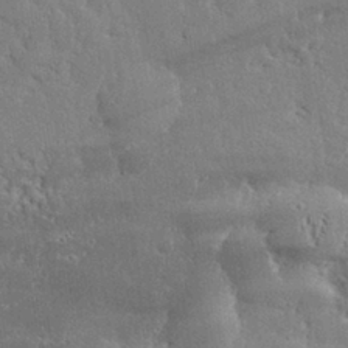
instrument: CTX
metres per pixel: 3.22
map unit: eHh
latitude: 30.0444
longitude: -82.8380
